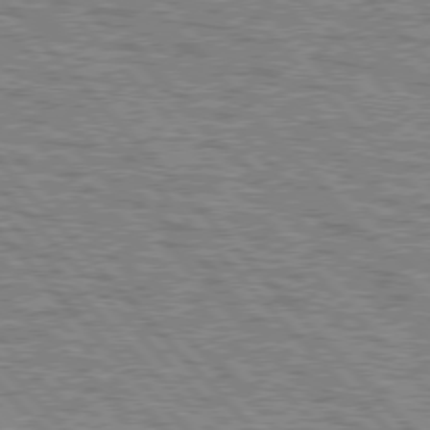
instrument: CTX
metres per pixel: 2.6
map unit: lApd
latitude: 77.1781
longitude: -71.5182
